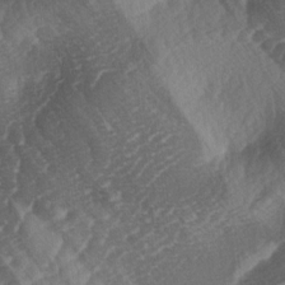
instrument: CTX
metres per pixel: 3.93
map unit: lAa
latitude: -3.9178
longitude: -127.2348
